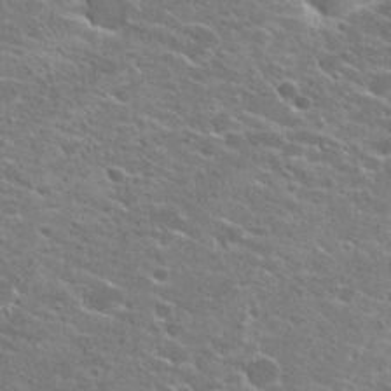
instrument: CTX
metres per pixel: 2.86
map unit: Hto
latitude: 22.6490
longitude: -41.1403
